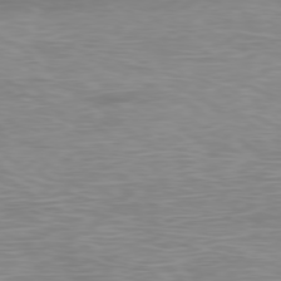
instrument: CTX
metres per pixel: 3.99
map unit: Ap
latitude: -78.7274
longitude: -97.6505
